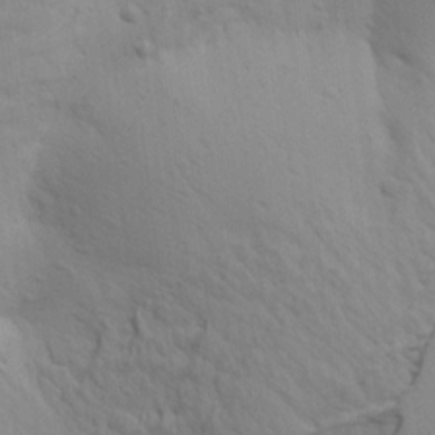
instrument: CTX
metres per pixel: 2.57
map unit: Aa
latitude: 15.7072
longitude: -142.5735
